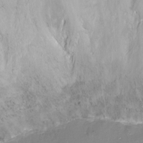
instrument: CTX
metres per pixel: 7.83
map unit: Nhu
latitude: -13.6911
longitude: -40.8757
